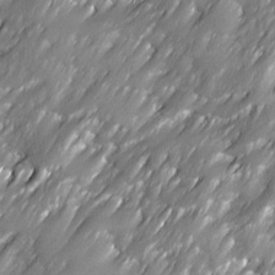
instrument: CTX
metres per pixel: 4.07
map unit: Ave
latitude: 16.1389
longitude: -135.2726
